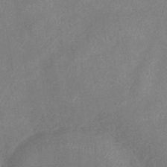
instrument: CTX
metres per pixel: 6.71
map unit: lHb
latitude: -40.6896
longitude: 74.9164
